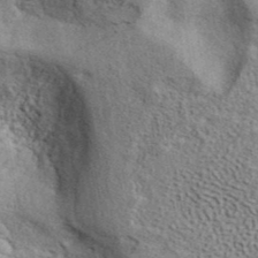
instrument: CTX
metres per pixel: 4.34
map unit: ANa
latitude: 41.9150
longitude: 49.2187
